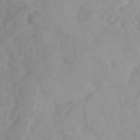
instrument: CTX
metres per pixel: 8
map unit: Htu
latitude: -4.5573
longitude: 137.5777
